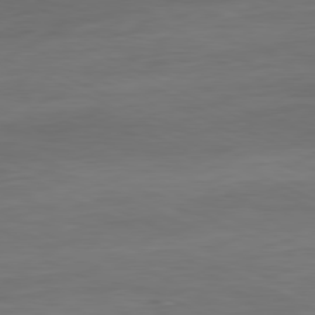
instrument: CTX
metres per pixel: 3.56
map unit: Hpe
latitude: -81.1053
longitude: 19.8611
